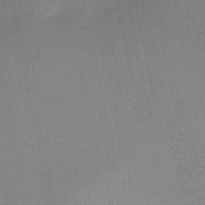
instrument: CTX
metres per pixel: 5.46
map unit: HNb
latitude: -48.7841
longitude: -40.7813
